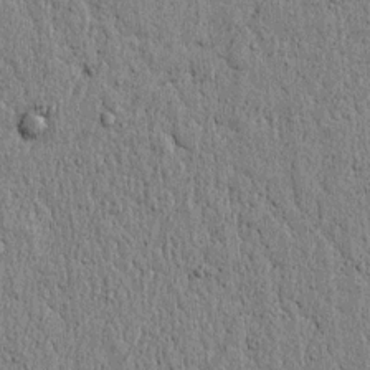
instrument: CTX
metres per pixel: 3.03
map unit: lAvf
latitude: 5.9150
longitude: 165.0109
